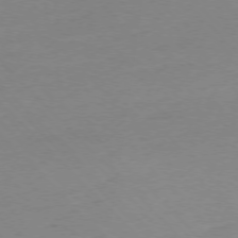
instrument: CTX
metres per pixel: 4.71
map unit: Ap
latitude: -76.5952
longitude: -79.8773
